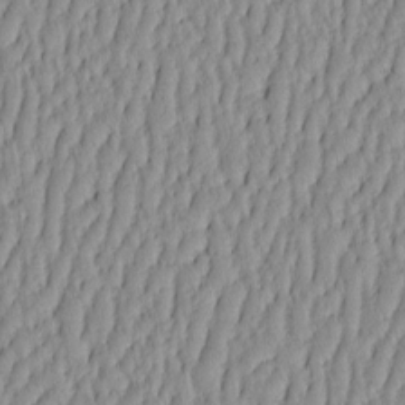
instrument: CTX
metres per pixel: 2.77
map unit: HNhu
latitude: -4.3684
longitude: 14.0472
